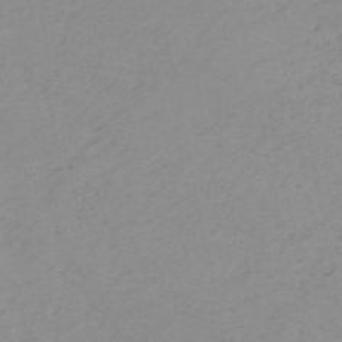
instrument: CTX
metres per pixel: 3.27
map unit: HNb
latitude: -52.0472
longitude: -51.5560
